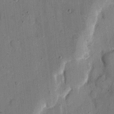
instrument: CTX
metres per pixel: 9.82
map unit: eHh
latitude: 6.9325
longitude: -66.3656
